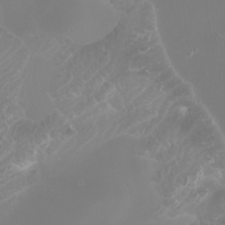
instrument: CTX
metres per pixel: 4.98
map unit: Htu
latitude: -6.6329
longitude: -73.5749
